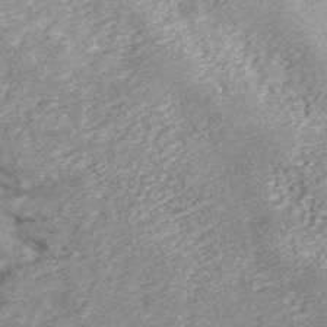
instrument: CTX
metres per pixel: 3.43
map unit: ANa
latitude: 46.3090
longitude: 24.9731
